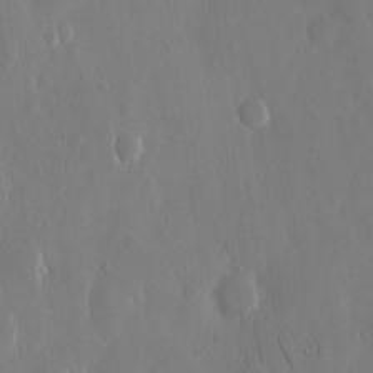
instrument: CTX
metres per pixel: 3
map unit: eHh
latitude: 12.8380
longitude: -71.4993
